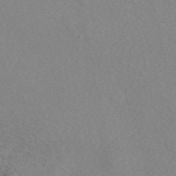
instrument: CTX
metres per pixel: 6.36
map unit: eAb
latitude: 49.5371
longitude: 108.3117
